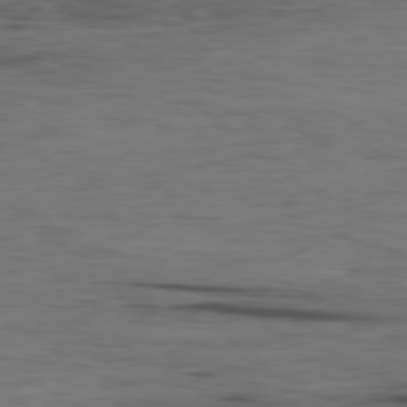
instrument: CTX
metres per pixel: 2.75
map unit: Ap
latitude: -80.0094
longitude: -92.4412
